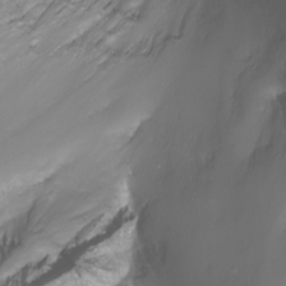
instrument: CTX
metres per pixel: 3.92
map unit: Nhu
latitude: -7.4643
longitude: -71.9528
